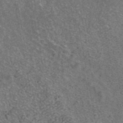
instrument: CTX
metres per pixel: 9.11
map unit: ANa
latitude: 43.4238
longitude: 16.7464
